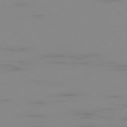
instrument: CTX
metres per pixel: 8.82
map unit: Ap
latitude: -79.2376
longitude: -94.6113
